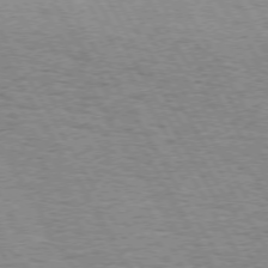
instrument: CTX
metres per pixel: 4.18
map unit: Hpe
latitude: 73.2348
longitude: -142.8569
